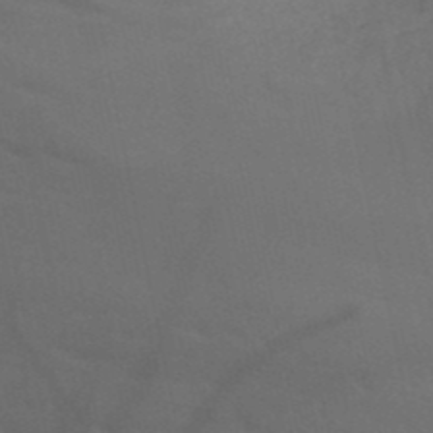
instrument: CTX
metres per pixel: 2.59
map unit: HNb
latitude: -51.4454
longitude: -43.3482
